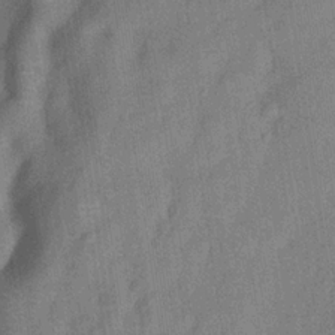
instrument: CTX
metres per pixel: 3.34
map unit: Hve
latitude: -31.8800
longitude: 92.1228
